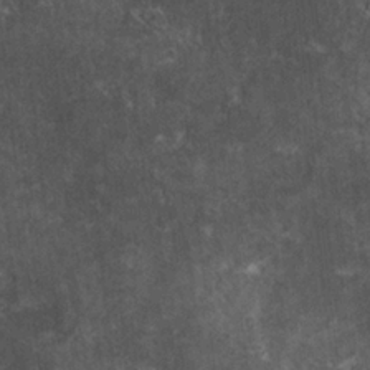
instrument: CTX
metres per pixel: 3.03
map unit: HNhu
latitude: 2.8380
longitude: 4.4629
